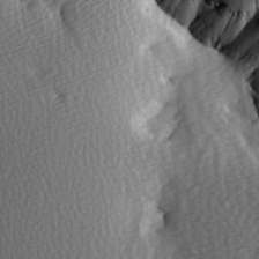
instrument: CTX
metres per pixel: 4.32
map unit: Hve
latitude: 2.5734
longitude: -121.0648
